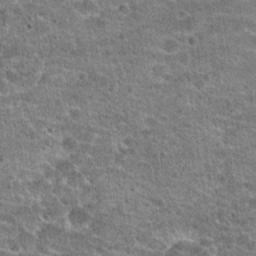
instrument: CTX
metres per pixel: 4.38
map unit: Hto
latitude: 20.7247
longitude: -42.7435
